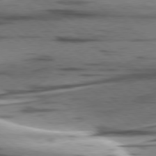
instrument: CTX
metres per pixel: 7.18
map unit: lApd
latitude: 78.4412
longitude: -50.5545
